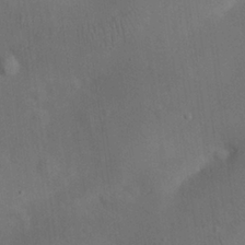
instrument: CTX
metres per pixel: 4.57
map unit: eHh
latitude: 25.8205
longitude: -69.0459
